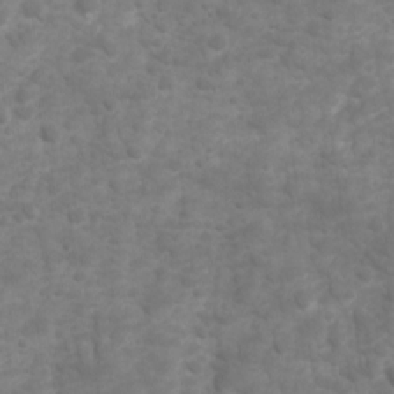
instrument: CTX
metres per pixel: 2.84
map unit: Ave
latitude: 16.6868
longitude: -132.6302
